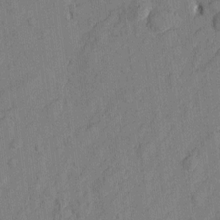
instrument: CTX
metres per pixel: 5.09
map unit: Htu
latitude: -1.9556
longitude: -176.2900
